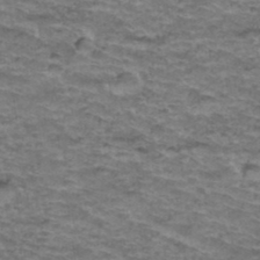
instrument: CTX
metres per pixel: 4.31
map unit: Hto
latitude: 38.1389
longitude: -43.3671
